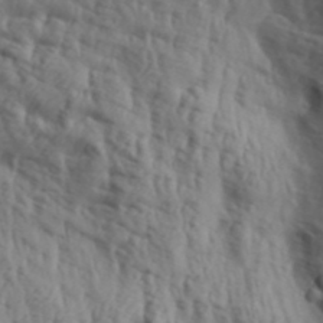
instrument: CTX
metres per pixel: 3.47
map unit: Aa
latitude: 30.5168
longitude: -136.1011
